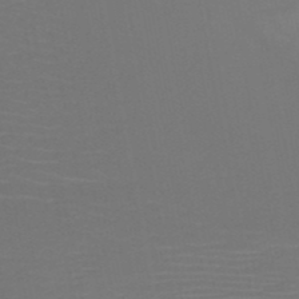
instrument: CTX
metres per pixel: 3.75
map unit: HNb
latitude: -50.7274
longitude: -44.0444
